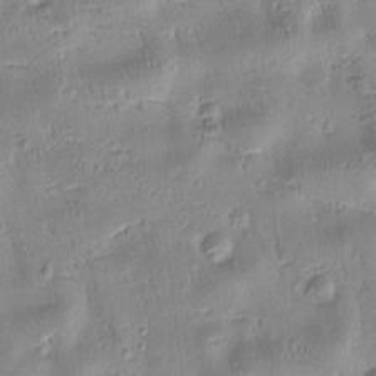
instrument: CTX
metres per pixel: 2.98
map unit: Htu
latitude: -4.7085
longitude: 172.8975
